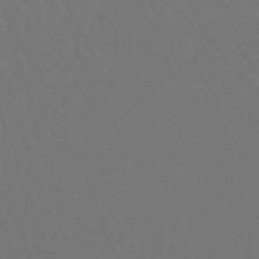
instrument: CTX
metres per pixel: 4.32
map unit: lHb
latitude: -47.0297
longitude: 75.8801
